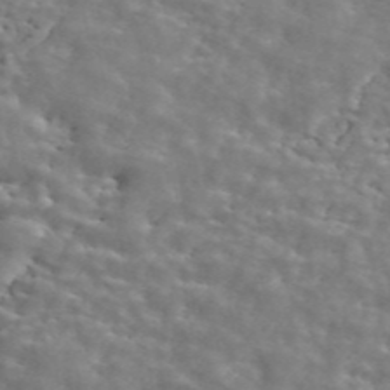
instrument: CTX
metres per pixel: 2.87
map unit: ANa
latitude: 44.9702
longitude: 28.5952
